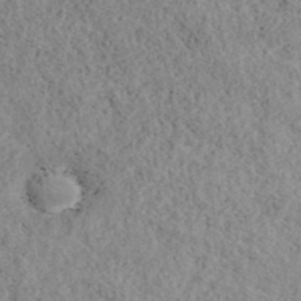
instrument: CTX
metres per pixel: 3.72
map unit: ANa
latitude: 40.8002
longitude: 17.8990
